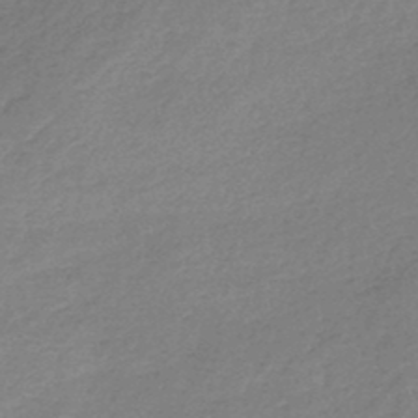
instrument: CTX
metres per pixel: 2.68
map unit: lHb
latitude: -44.7274
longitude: 69.6155
